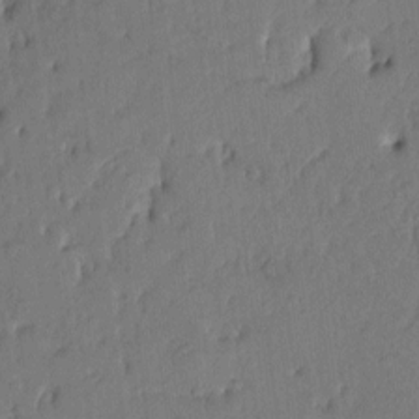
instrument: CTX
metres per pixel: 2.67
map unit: eHh
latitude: 7.1970
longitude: -72.1578
